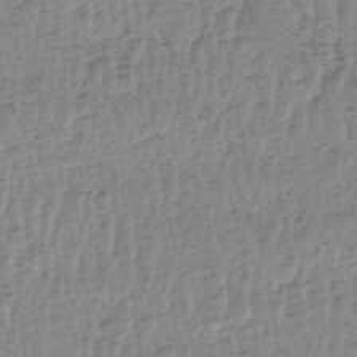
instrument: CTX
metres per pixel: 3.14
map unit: HNhu
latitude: -48.3118
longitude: 30.4440
